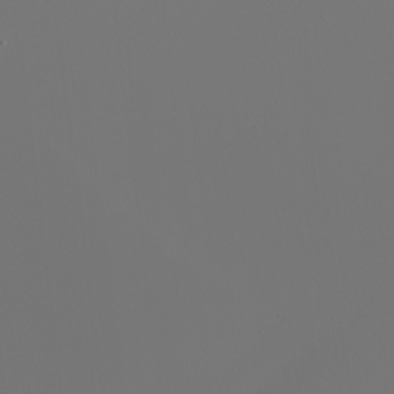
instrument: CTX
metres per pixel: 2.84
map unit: Nhu
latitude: -6.7652
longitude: -95.7450
